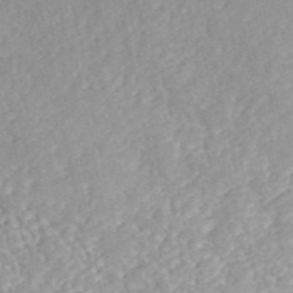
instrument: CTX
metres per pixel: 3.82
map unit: ANa
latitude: 46.5357
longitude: 49.5022
